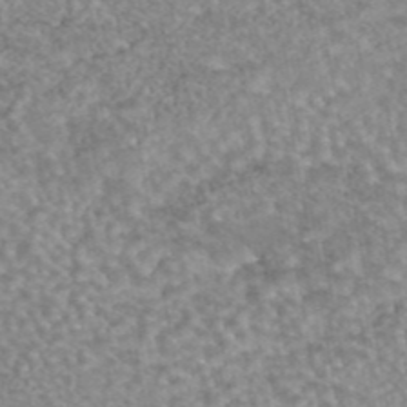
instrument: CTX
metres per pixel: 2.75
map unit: eAb
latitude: 44.5357
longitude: 106.0850
